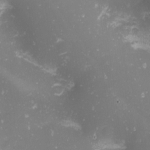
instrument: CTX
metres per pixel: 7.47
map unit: Nhu
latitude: -1.0676
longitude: -80.1200
